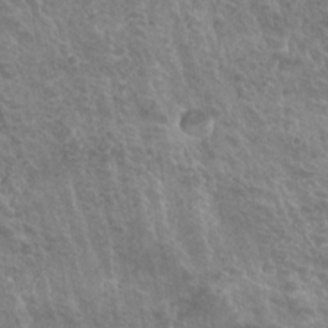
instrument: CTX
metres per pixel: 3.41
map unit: Hto
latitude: 25.2159
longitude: -38.9136
